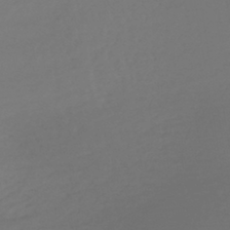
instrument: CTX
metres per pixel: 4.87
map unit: lHb
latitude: -43.0108
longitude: 67.4454
